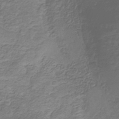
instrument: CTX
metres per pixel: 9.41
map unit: eHb
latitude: -30.6896
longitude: 71.4077
